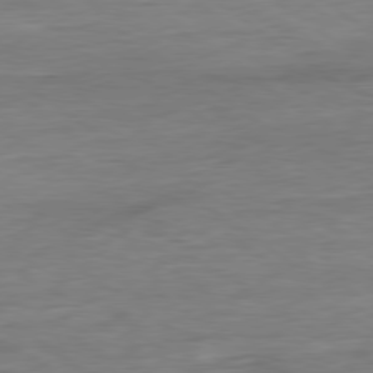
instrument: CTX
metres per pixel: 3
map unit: Ap
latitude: -80.1039
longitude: -80.2711
